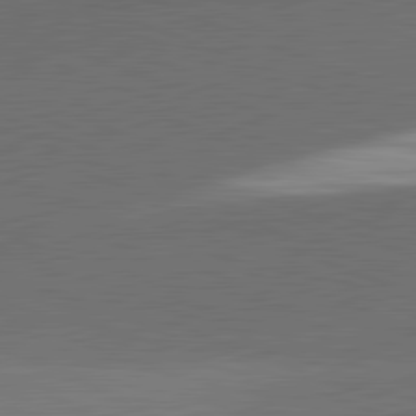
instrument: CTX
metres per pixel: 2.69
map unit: lApd
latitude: 81.8016
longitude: 136.5007
